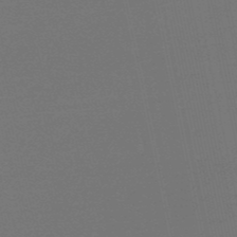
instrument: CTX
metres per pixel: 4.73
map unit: eHb
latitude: -50.3873
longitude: 71.7289
